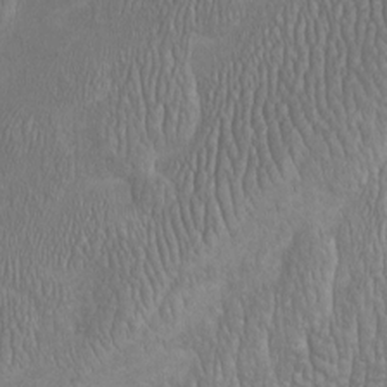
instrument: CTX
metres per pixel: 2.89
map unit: HNhu
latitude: -1.3321
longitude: 13.3510
